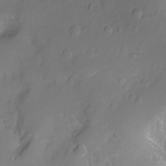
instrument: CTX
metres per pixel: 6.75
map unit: Nhu
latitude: -10.8030
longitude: -35.8583
